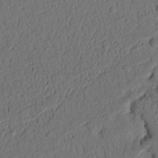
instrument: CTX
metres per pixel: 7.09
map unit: Nhu
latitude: 19.8772
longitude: -78.4979
